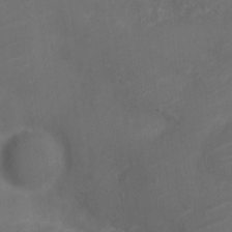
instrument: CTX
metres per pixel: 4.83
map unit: Nve
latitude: -19.3510
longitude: 106.6519
